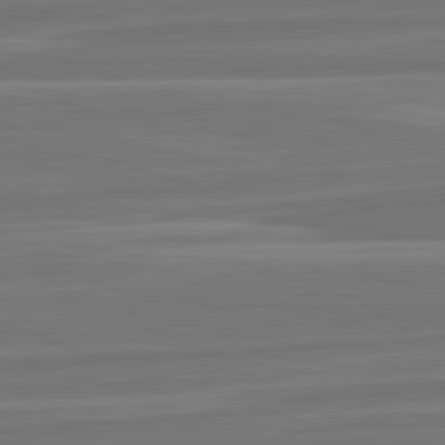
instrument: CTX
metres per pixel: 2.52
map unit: lApd
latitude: 82.9324
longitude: 169.4832
